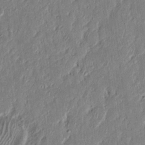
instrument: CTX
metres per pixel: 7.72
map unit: Nhu
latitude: 18.6679
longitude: -72.7813
